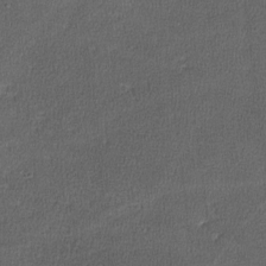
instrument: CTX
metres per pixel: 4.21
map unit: lHvf
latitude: -11.7100
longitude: -100.5357
